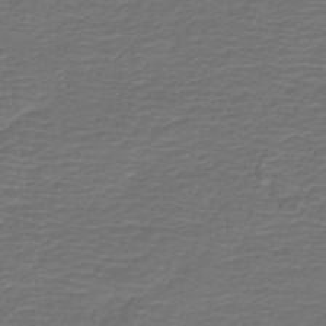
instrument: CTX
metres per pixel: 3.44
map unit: HNb
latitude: -42.8030
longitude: 51.6533
